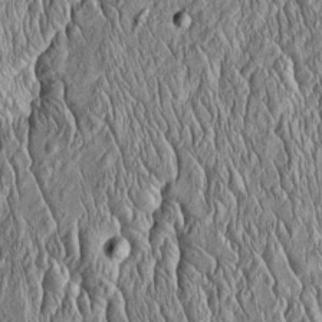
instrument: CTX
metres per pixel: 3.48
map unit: Htu
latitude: -4.4629
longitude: 157.8800
